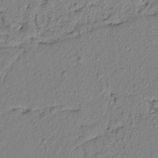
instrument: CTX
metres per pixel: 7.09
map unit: lAvf
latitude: 6.7813
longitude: 166.3117
